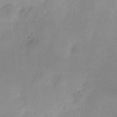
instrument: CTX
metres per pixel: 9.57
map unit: HNhu
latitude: 6.9325
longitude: 7.3131
